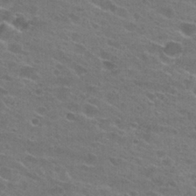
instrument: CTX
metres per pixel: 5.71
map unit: Hto
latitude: 24.6301
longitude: -43.7828
